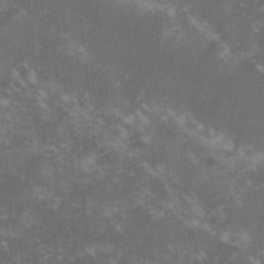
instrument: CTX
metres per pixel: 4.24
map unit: lHvf
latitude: -15.3132
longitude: -101.6505
